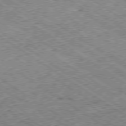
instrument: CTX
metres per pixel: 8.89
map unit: Ap
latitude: -79.5210
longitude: -51.4804
